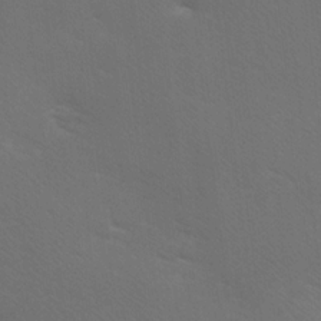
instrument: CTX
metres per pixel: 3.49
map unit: Ave
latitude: -0.1417
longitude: -112.4601
